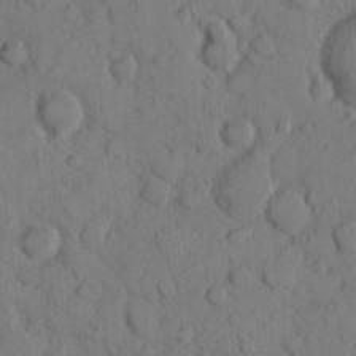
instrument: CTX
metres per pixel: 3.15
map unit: eHh
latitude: 9.8395
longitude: -64.9136
